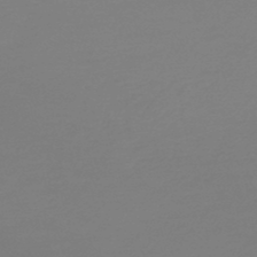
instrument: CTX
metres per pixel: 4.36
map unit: lHb
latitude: -45.5966
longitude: 59.4643
